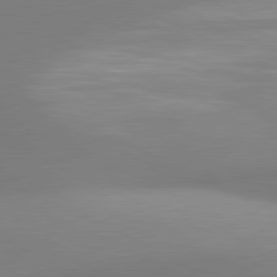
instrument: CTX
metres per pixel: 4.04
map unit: lApd
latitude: 81.1781
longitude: 143.4076
